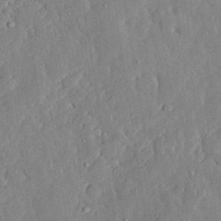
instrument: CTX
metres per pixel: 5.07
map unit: lHvf
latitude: 33.3293
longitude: -92.0255
